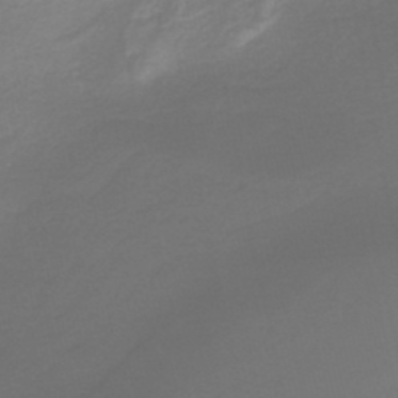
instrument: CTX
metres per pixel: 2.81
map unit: lHb
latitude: -42.5951
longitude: 63.6533
